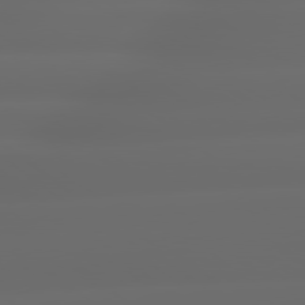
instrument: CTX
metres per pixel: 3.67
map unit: lApd
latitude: 79.2726
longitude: -135.7260
